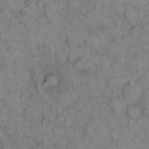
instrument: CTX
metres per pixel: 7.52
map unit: eHh
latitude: 15.2348
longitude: -64.5924
